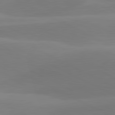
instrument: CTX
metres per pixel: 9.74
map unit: lApd
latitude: 81.3671
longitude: 124.6140
